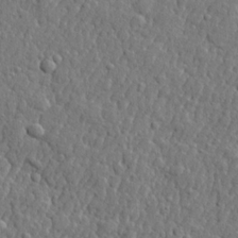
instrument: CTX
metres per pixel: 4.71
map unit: lHvf
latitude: 22.4034
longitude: 143.3887
